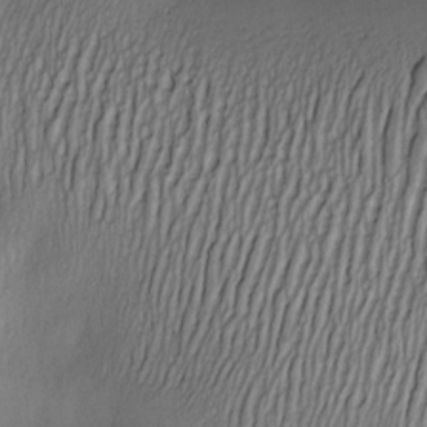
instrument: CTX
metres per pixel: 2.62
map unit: Nve
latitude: -22.8786
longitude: -138.0633
